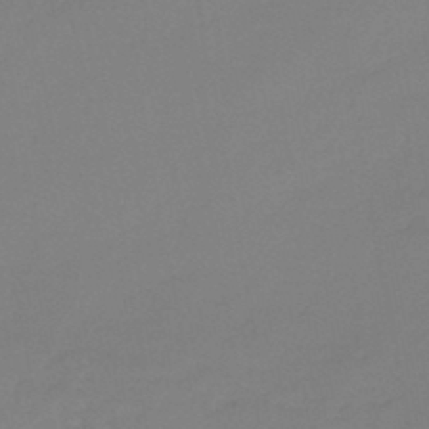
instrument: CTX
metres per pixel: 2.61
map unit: HNb
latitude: -45.7667
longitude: -35.6505
